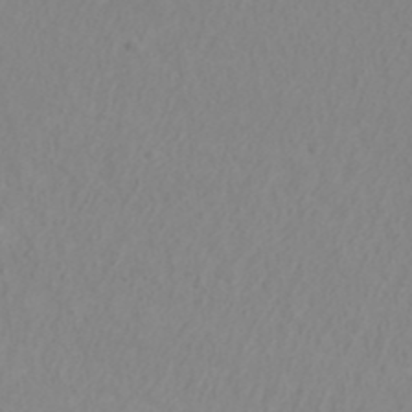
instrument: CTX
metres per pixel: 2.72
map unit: ANa
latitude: 40.3845
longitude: 22.7086
